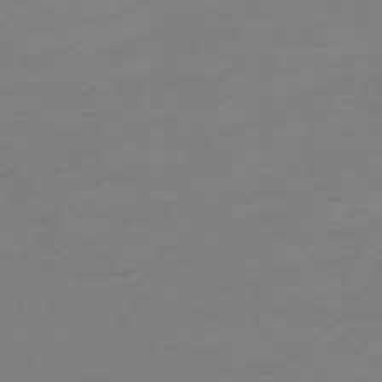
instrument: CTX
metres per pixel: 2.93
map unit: Ap
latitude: -77.2943
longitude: -63.9339
